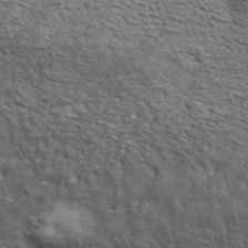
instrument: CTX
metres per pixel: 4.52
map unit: lHvf
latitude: 37.8017
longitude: -90.5357
